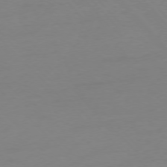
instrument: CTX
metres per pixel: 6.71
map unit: Ap
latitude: -76.7841
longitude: -70.4223
